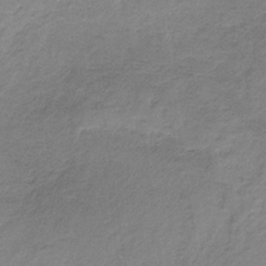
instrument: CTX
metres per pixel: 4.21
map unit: HNb
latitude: -33.8989
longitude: 56.8030
